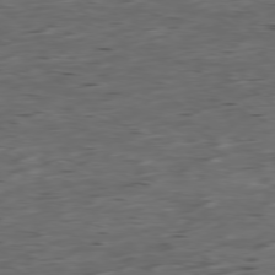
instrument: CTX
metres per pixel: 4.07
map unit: Ap
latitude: -79.1242
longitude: -58.4979
